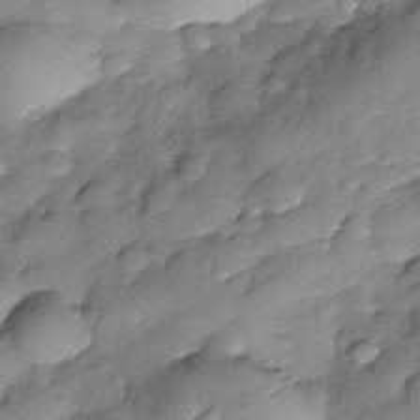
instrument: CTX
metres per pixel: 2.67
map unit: Nhe
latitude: -37.5021
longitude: -147.6883
